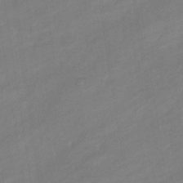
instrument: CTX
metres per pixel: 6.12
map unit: eHb
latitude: -37.1242
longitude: 79.3509
